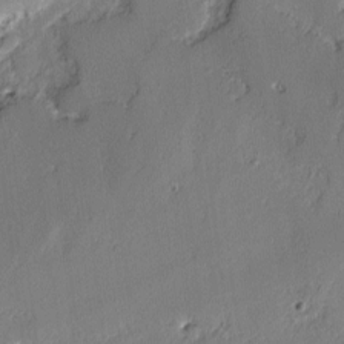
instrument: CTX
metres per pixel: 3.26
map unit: lAvf
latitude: -2.5006
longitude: -108.3656
